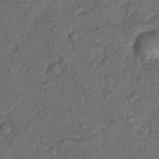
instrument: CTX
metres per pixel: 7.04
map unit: Hto
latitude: 13.8961
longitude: -29.5749
